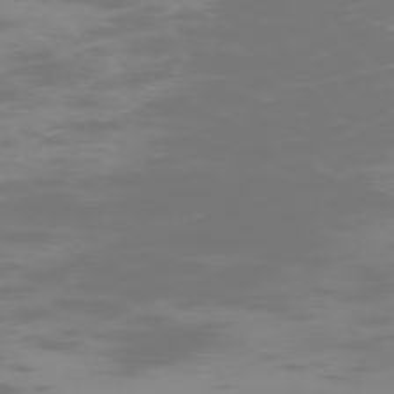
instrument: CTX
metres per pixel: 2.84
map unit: Hpe
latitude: -74.4251
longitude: 6.4818
